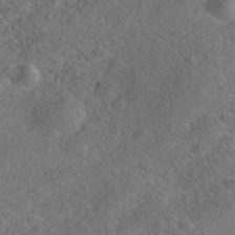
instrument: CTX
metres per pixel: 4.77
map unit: Nhe
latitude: -40.7652
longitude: -99.3481
